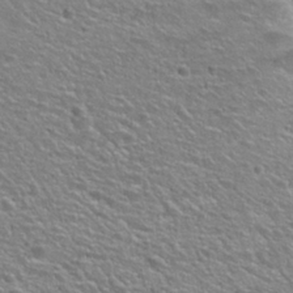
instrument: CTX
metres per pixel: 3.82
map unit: Nhu
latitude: 26.1767
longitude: -50.1011
